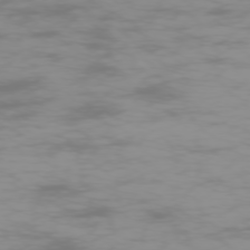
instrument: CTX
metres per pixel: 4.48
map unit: Ap
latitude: -75.9556
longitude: -83.6316
